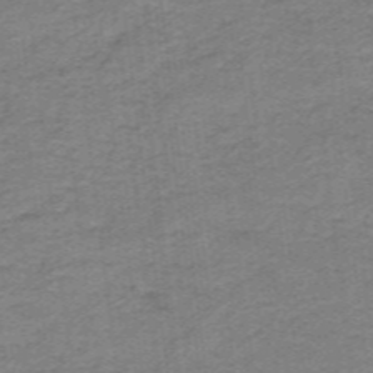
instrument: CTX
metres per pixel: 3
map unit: lHb
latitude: -41.0108
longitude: 54.1228
